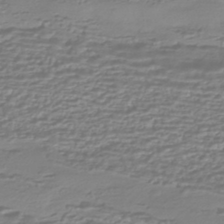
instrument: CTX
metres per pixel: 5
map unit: HNhu
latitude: -44.0283
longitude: 98.5763
